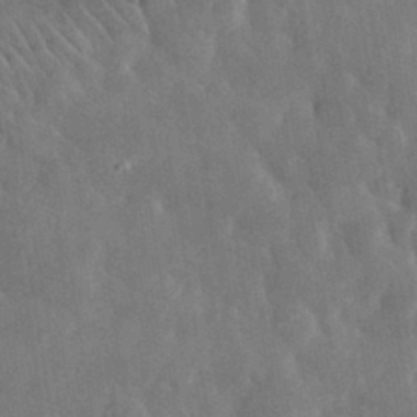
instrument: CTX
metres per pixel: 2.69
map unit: lHvf
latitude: 33.6505
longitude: -86.4223
